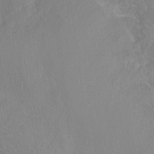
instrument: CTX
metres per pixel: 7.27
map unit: Nhu
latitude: -8.0661
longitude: -43.6883
